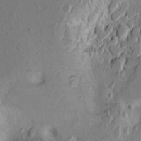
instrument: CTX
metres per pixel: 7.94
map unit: Ht
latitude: 9.5749
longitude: -31.7639
